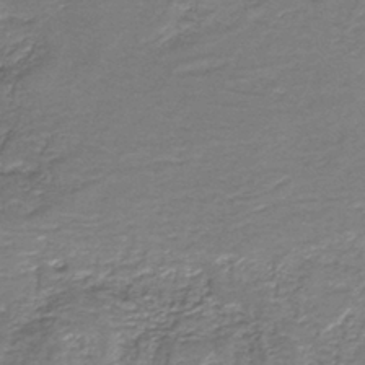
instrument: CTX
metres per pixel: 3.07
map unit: eAb
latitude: -38.9731
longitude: 51.6533
